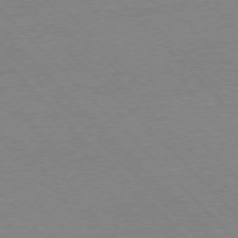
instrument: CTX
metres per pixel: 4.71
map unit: Ap
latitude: -76.5952
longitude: -85.4049
